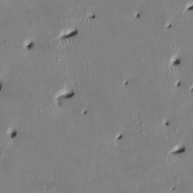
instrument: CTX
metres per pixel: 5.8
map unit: HNhu
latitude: 2.3845
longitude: -5.2537
